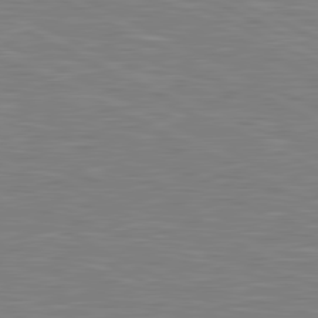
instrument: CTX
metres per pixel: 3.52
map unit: lApd
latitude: 81.2159
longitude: -169.0081
